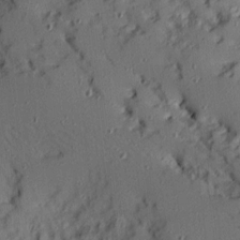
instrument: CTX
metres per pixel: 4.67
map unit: Ave
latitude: 10.3090
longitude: -101.8206
